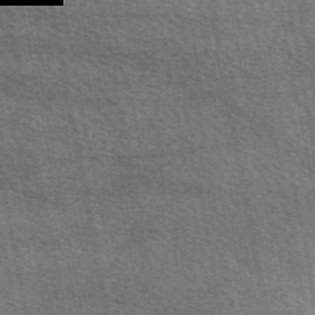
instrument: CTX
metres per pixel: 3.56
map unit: eAb
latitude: 50.3845
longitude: 120.0850
